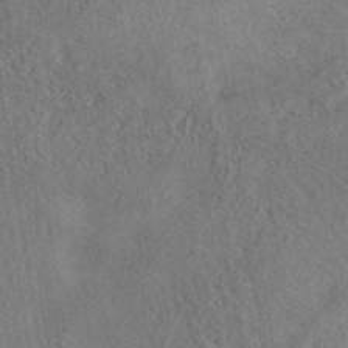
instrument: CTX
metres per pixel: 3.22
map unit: eAb
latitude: 41.4615
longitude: 102.8219
